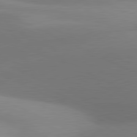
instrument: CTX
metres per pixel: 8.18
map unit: lApd
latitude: 81.1214
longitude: 130.8975
